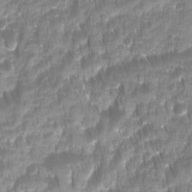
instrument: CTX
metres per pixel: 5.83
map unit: Ave
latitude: -11.0109
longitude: -119.9150
